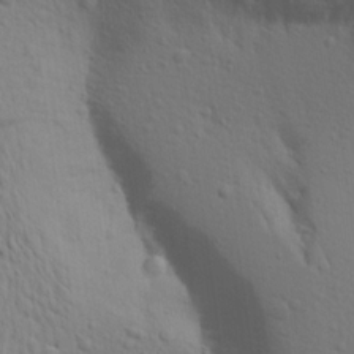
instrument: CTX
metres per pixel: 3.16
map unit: Aa
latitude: 18.8947
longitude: -143.9717
